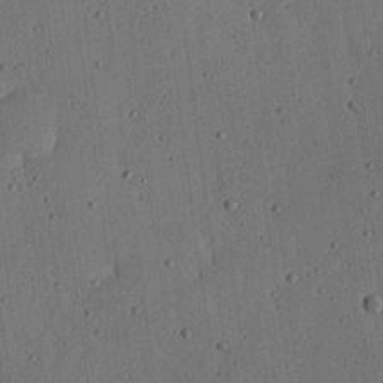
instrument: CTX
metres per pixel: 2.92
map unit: lHvf
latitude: 19.7827
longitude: -115.1403
